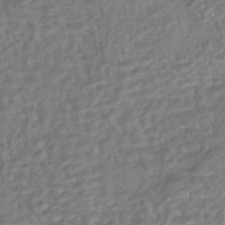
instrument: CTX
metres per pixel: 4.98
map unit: HNhu
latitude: -44.3306
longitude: 101.7288
